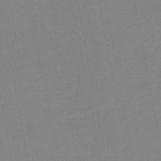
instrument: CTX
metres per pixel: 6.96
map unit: HNb
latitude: -50.4251
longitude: -51.1214
